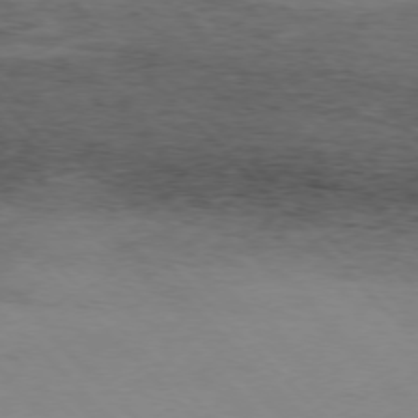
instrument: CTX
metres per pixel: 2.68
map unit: Hpe
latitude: -77.0864
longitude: 12.7463
